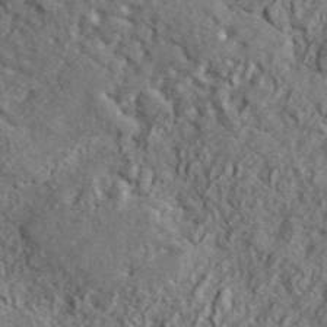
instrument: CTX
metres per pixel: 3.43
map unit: lHvf
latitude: 41.7260
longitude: -88.8002
